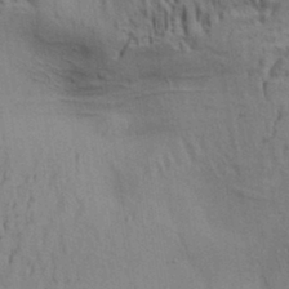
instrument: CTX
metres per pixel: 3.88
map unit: Aa
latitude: 32.6679
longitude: -136.1200
